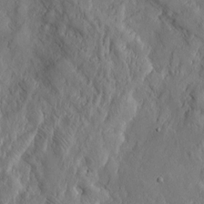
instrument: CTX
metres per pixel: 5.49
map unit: Htu
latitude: -6.2361
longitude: 160.3117
